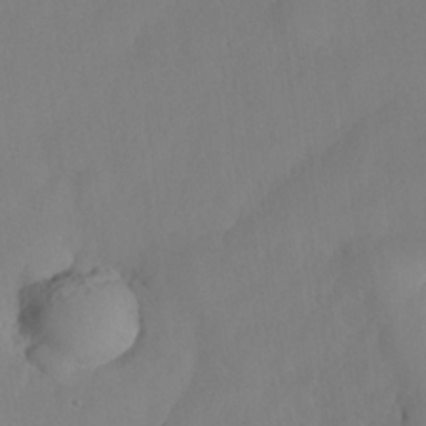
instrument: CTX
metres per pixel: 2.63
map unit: Nhe
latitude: -35.9556
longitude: -145.8016
